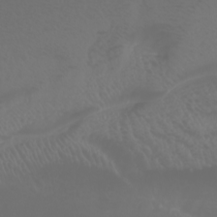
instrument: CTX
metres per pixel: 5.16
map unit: Nhu
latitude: -7.7666
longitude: -83.8205
